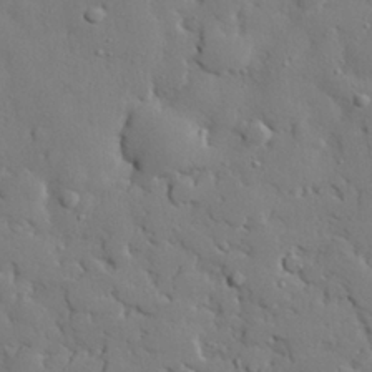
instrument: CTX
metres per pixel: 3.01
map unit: eHh
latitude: 27.7639
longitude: -78.4412
